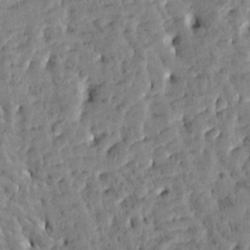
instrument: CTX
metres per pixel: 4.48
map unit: Htu
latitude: -3.2564
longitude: 175.8611
